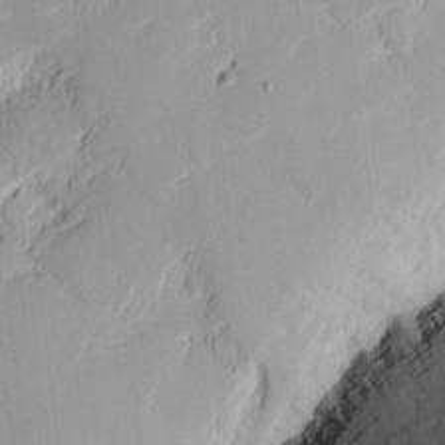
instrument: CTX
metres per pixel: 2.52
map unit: eHh
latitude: 10.0444
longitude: -71.5749
